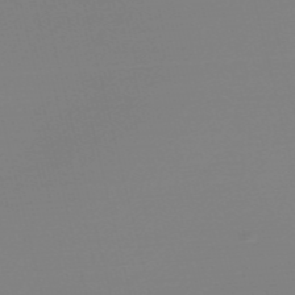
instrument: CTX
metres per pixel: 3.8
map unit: Nve
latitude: -57.1620
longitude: 62.3306
